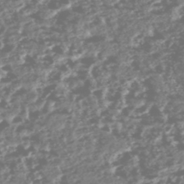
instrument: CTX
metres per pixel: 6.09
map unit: HNhu
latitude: -47.5588
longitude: 31.4076
